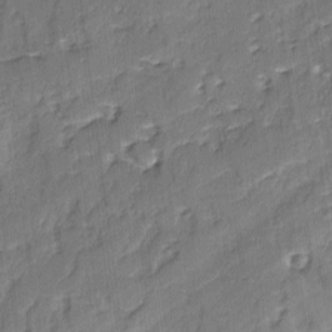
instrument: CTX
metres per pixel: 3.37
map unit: lAvf
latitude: -2.6896
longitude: -105.5183
